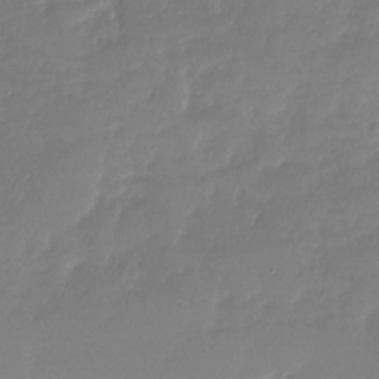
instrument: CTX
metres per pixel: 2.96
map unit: Nhu
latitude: -27.6721
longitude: -61.9339
